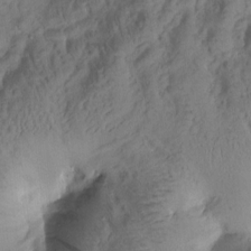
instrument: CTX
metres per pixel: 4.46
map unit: Htu
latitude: 0.3467
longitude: 174.6518
